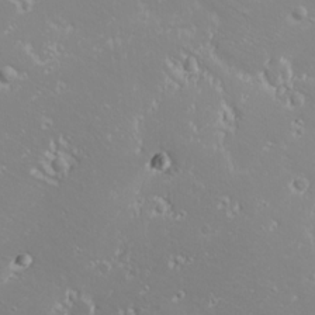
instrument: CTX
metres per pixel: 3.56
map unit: Nhu
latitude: -9.7855
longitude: -69.2159
